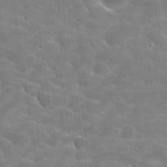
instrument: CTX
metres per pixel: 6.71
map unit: Hto
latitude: 30.7247
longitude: -45.4804
